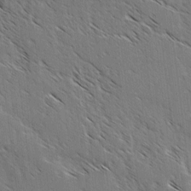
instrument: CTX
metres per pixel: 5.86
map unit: lAvf
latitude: -3.7855
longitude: -113.6127
